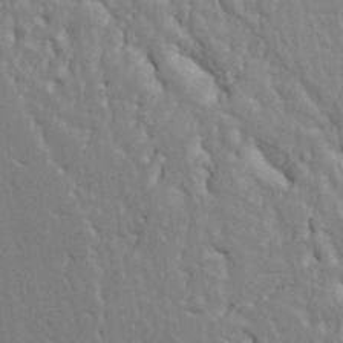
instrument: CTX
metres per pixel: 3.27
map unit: Ht
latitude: 9.0836
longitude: -76.9136
